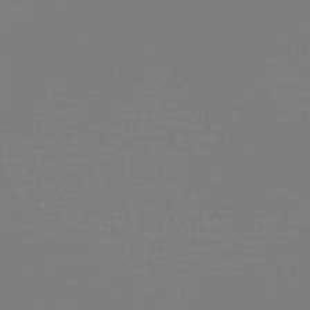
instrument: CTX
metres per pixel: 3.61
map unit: eHh
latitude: -6.2172
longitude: -84.2334
